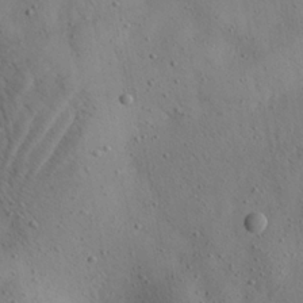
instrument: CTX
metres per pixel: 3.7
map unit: Aa
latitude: 22.5168
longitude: -142.6113
